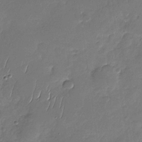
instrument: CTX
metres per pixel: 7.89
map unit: Nhu
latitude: -29.3888
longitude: -61.9717
